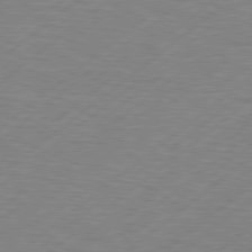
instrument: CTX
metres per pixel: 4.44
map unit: Hpe
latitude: 78.7813
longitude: -120.8758
